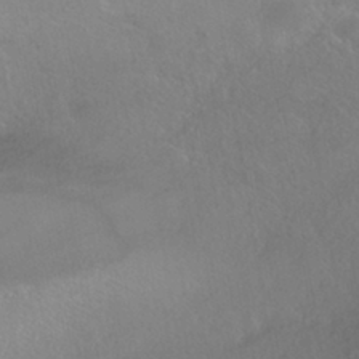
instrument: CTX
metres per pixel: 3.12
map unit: HNhu
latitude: -40.6329
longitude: 100.9352
